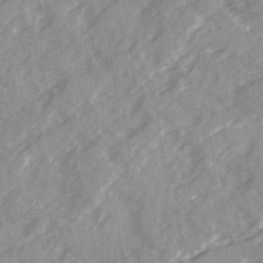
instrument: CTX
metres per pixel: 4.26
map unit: Ave
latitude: 19.8583
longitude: -131.1970
